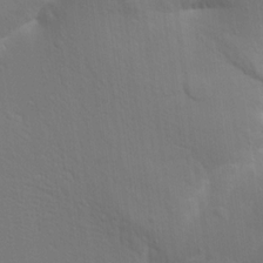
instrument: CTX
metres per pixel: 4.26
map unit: Aa
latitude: 15.0081
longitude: -147.4427
